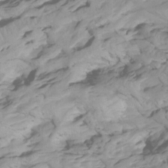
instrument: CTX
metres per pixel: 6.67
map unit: Htu
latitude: -4.6329
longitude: 137.9367
